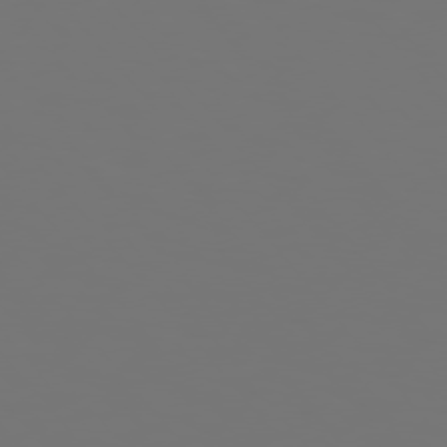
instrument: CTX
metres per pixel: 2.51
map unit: Hpe
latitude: 75.4049
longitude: -124.7435
